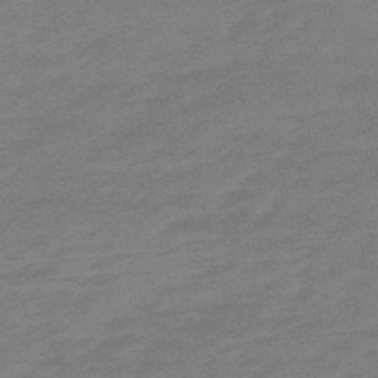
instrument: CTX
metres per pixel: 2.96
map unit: lHb
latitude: -49.1054
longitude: 81.7667
